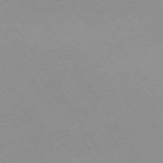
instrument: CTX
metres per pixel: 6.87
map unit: Ap
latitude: -73.5777
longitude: -72.4223
